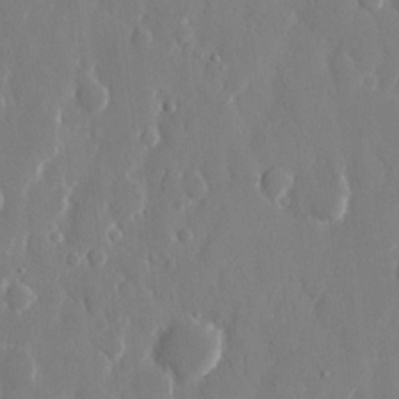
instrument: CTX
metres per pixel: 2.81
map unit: eHh
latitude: 12.7058
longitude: -71.5749
